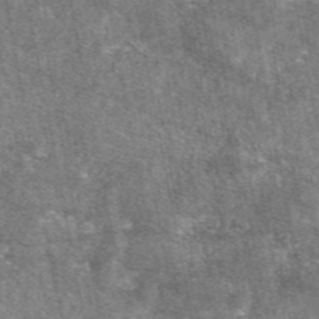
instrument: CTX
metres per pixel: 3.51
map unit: eAb
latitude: 47.2348
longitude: 122.0661
